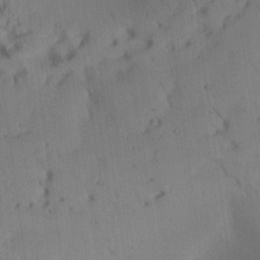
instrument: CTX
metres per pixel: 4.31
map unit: Aa
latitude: 26.4412
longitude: -137.5560
